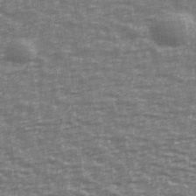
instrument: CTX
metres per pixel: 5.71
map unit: Ave
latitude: 40.4034
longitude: -113.3482
